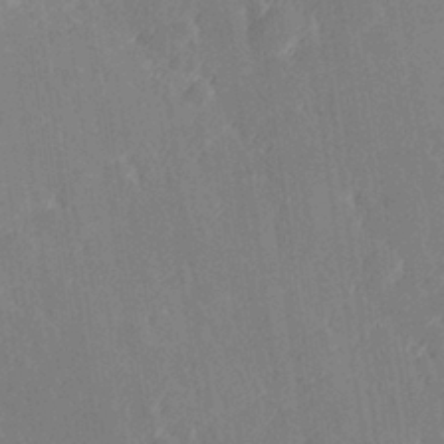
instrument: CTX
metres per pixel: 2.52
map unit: Hve
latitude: 27.3482
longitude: 145.2376
